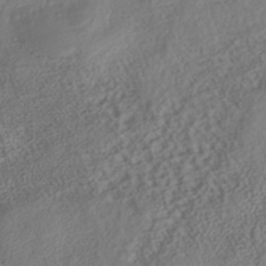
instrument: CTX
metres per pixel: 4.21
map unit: Nhe
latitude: -40.8597
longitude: -110.5357
